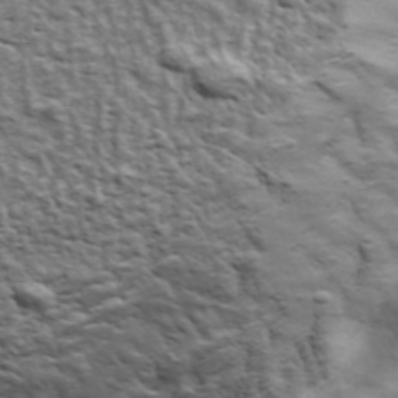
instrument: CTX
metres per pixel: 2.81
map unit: Ave
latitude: 43.3104
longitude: -111.7639
